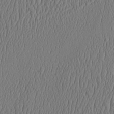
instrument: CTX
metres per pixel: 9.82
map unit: HNhu
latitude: -3.1053
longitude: 13.5210
